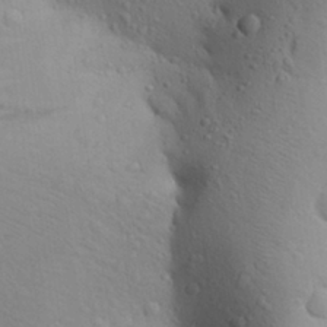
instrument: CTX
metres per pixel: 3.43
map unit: Aa
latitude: 27.7261
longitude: -148.4223
